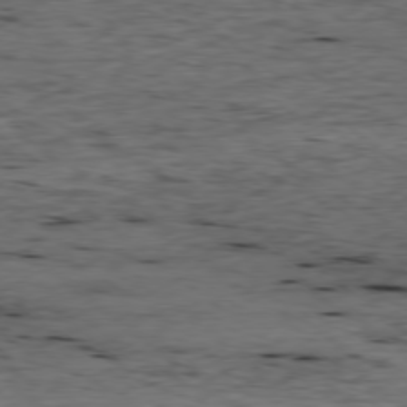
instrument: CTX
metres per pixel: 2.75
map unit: Ap
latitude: -78.6707
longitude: -90.3467
